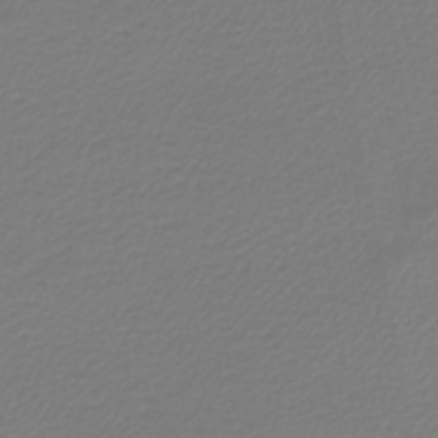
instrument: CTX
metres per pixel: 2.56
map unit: lHb
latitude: -46.7463
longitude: 63.1809
